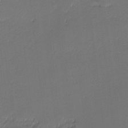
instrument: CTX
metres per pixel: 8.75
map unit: eHh
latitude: -3.0486
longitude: -83.4048
